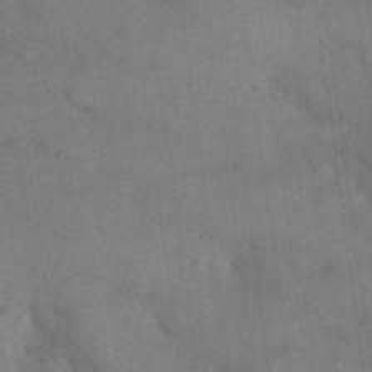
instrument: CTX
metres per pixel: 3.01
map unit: eHh
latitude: 21.7639
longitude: -61.1970
